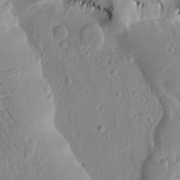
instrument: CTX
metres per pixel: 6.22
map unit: Htu
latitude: -0.7464
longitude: 171.6911
